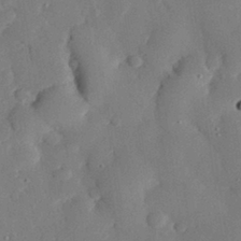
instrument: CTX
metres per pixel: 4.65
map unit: eHh
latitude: 29.5749
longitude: -81.3482
